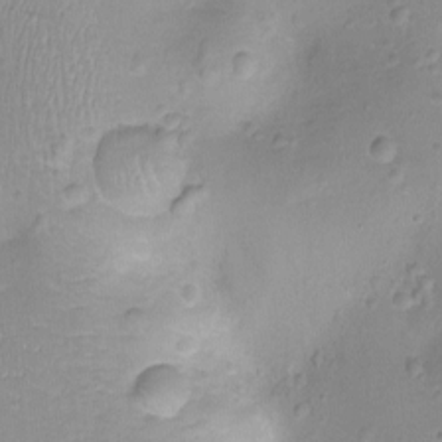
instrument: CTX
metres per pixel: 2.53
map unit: Ht
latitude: -8.1039
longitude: -21.2348
